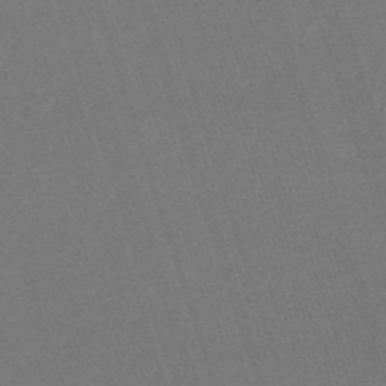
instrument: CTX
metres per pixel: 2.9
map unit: HNb
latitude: -55.5966
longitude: -44.8569
